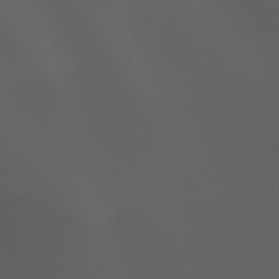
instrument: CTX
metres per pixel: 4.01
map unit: Ht
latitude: -0.6897
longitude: -46.3090
